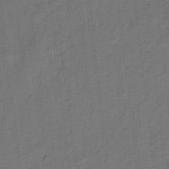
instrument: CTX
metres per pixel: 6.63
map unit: eHh
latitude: 6.1011
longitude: -77.1970
